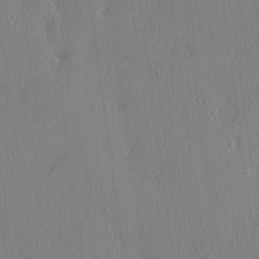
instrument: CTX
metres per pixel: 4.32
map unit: lHvf
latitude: 21.8395
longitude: 142.5006
